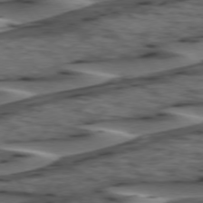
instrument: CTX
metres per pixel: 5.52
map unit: lApd
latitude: 74.5357
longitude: -70.9136
